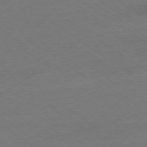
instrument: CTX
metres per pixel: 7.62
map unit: Ap
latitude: -78.0850
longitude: -59.0270
